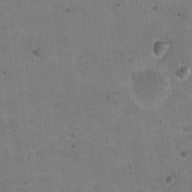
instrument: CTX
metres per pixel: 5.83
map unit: Nhu
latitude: 18.2711
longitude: -29.8205
